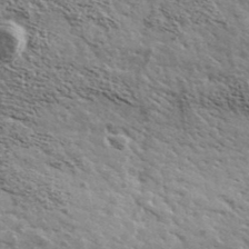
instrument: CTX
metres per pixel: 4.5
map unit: Ave
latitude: 39.4048
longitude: -108.0822
